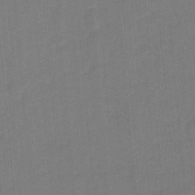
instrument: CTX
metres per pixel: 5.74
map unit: Hto
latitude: 4.8569
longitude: -31.2348
